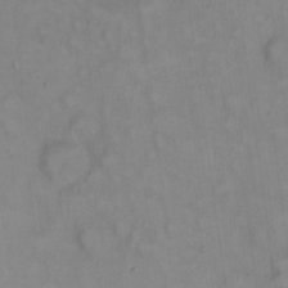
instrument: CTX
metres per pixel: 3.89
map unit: eHh
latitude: 22.7057
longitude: -62.4790
